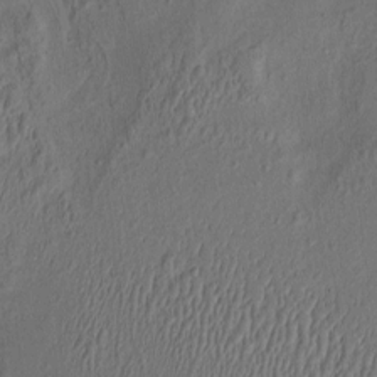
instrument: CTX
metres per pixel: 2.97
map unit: eHh
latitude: -1.2943
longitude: 18.9164
